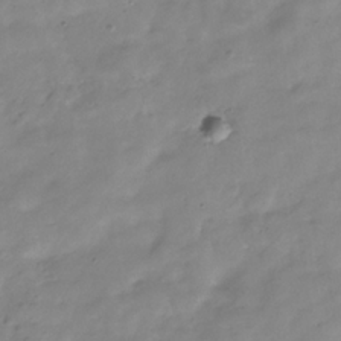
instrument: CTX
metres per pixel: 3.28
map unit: Hve
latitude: -32.0472
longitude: 90.5385
